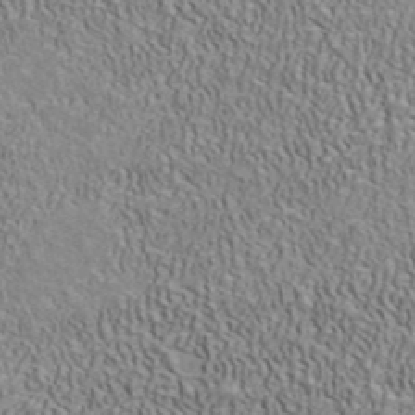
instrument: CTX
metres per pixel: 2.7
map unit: ANa
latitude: 41.6127
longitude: 32.5574
